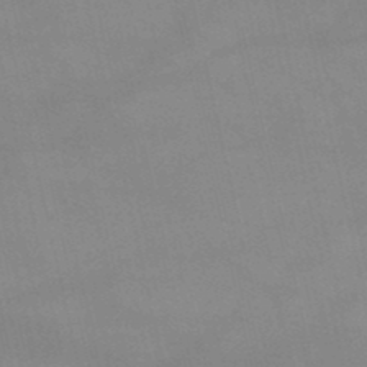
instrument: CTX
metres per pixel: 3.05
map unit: lHb
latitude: -48.2173
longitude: 70.5385
